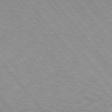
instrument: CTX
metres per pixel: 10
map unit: lApd
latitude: 76.0255
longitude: -83.5749
